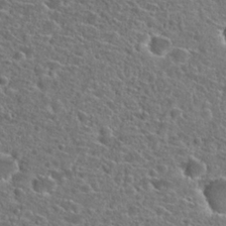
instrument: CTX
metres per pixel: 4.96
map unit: Hto
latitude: 24.9891
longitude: -46.8569
